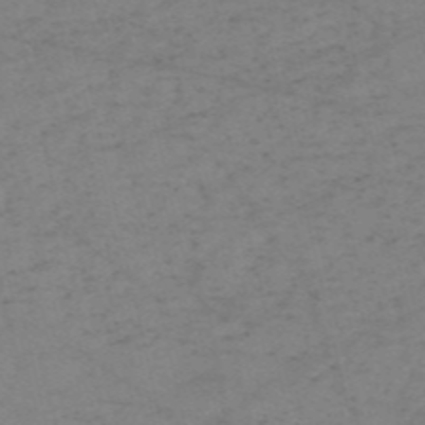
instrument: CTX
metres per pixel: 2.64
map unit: HNb
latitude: -55.2565
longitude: -41.9717
